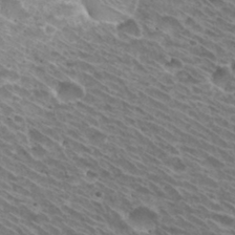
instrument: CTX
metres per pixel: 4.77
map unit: Hto
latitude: 31.0459
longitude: -42.6302
